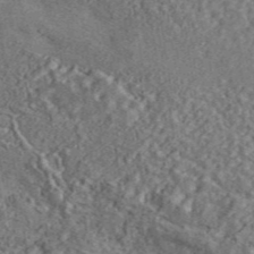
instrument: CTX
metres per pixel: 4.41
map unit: ANa
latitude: 44.8002
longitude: 46.1417
